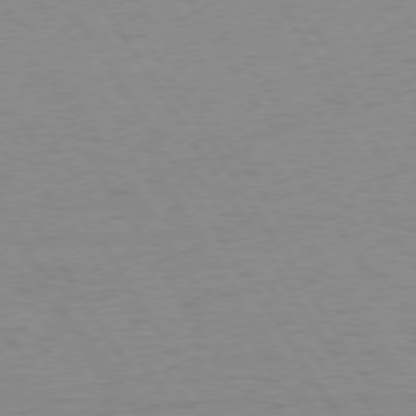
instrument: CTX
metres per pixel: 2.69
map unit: Hpe
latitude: 74.3089
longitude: -136.1578
